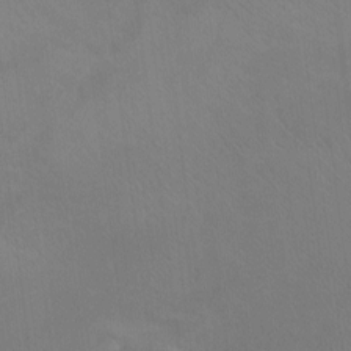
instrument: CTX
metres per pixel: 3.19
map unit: Hto
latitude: -12.0283
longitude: -40.3845
